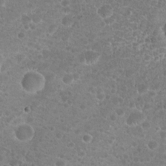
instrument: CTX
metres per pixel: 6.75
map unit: Hto
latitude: 19.4615
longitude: -41.3103
